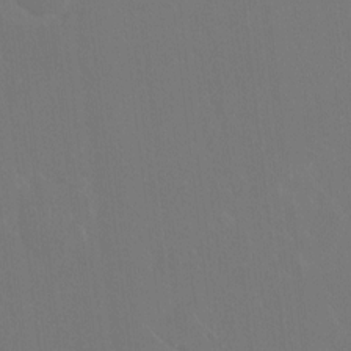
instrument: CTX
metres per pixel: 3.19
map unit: HNhu
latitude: 7.9339
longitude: 4.3117
